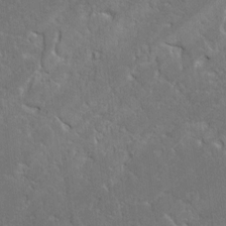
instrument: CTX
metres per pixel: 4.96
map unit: lAvf
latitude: -0.8786
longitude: -105.9339
